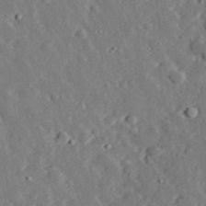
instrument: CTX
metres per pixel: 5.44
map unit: lHvf
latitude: 33.0458
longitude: -83.2348
